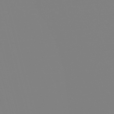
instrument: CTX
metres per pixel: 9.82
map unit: eHb
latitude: -50.1228
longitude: 68.4817
